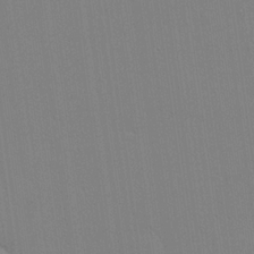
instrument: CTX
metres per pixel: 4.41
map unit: lHvf
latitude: 20.3468
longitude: 142.7274
